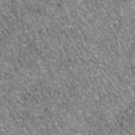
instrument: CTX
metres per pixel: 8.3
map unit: Nhu
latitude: -38.3873
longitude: -80.3656
